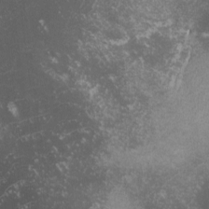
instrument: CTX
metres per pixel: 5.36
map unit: lHvf
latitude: -13.2187
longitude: -101.0836
